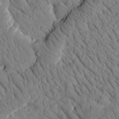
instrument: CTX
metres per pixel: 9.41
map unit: Htu
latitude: -1.5211
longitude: 174.0849
